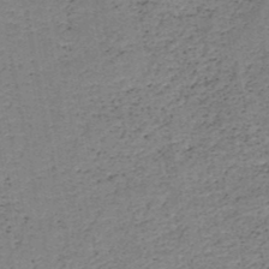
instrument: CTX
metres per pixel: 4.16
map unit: HNb
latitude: -48.4251
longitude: -40.2711
